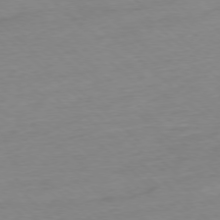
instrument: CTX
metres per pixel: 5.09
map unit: Ap
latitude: -77.5021
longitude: -97.3104
